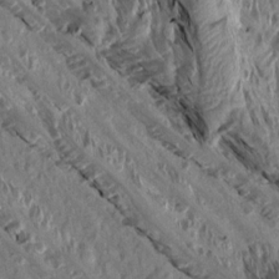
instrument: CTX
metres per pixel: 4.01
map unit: Aa
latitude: 14.7625
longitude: -144.2900
